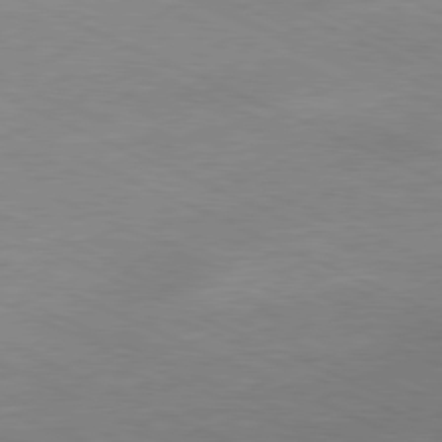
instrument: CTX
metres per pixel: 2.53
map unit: Ap
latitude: -80.2173
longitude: -66.8191
